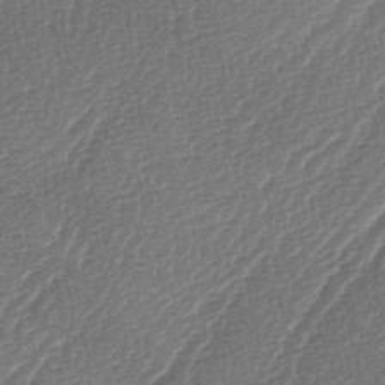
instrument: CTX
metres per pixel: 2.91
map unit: lAa
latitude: -3.2942
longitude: -128.5735
